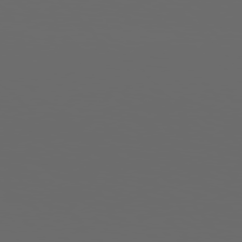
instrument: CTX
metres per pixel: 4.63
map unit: Hpe
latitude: 76.6301
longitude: -140.6490
